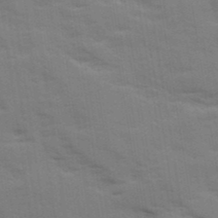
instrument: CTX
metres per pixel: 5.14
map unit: Ave
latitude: 11.7639
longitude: -102.2333
